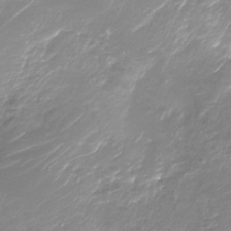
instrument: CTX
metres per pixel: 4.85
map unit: Nhu
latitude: -29.7100
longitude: -70.8002
